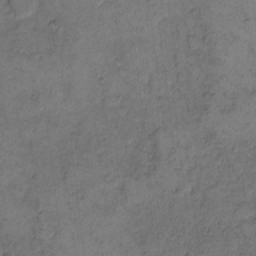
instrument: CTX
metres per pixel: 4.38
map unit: eHh
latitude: 11.5560
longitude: -63.4427
